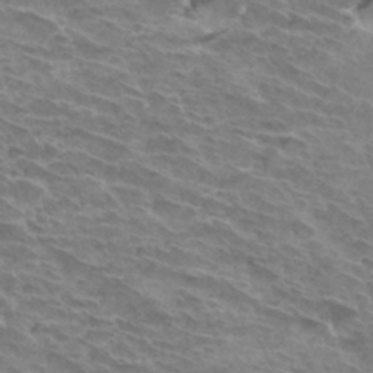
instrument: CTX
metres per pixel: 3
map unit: Hto
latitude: 33.9150
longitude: -43.6694
